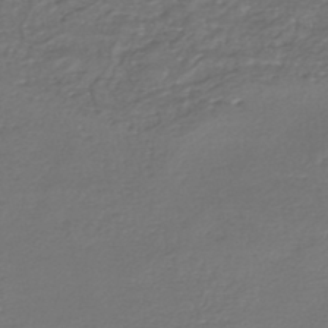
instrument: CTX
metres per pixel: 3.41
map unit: HNhu
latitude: -47.5966
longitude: 95.6533
